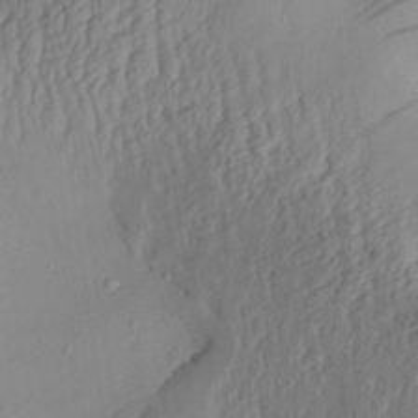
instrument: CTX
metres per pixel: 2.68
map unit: Aa
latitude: 29.2348
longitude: -133.9528
